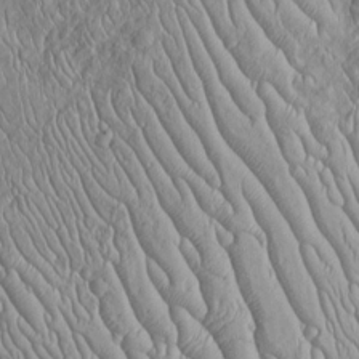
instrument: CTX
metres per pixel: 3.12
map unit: Htu
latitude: -5.5210
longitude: 156.1039
